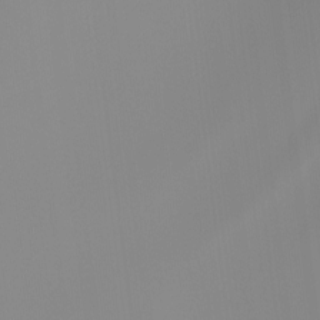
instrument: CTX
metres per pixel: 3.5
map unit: Hto
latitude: -8.3117
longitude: -52.2712
